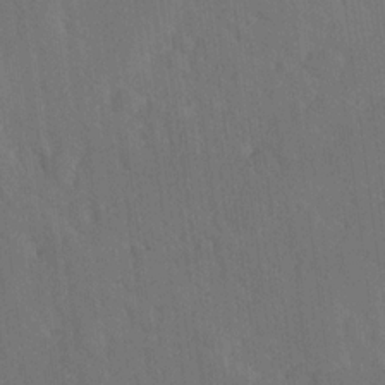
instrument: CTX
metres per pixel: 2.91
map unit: Ave
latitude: 19.3481
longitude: -137.4994
